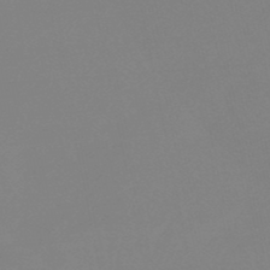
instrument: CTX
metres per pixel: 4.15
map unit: eHb
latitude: -48.8597
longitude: 86.6896
